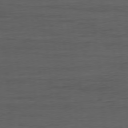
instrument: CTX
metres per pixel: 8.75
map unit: Ap
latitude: -76.9164
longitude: -73.8017
